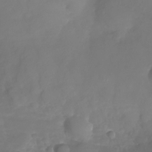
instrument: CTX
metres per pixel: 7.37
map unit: Nhu
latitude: -26.9163
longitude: -57.3859
